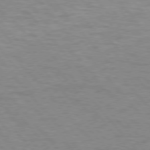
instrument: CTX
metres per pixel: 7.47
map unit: lApd
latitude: 75.8961
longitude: -58.6491
